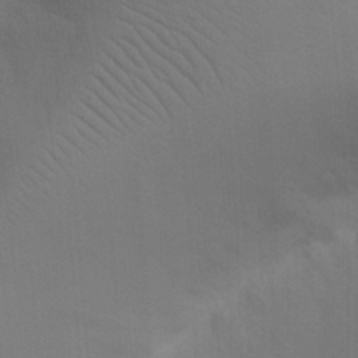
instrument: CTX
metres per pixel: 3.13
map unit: Nhu
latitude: 21.4049
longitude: -73.3860
